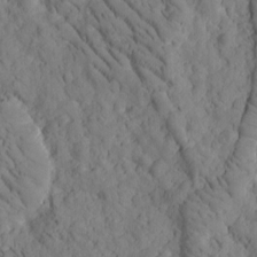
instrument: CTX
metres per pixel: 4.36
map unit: Htu
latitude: -2.5195
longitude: 174.0661
